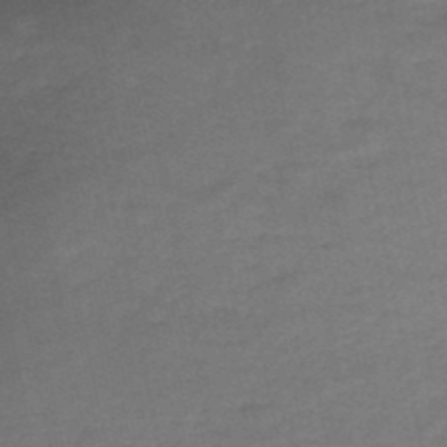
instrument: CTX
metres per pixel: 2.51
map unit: HNb
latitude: -47.1053
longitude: -36.0255
